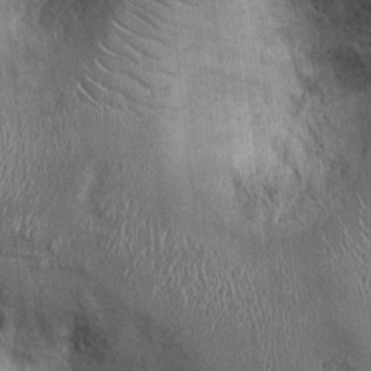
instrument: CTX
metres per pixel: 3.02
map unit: Ht
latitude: -1.4077
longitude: -13.8773
